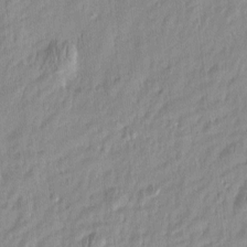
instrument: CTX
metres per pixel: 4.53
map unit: Htu
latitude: -5.8989
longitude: 174.5573
